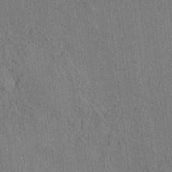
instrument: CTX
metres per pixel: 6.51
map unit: HNhu
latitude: 7.4048
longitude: 15.9556
